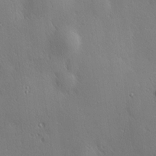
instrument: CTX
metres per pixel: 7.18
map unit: Hve
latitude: 18.6679
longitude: 150.1228
